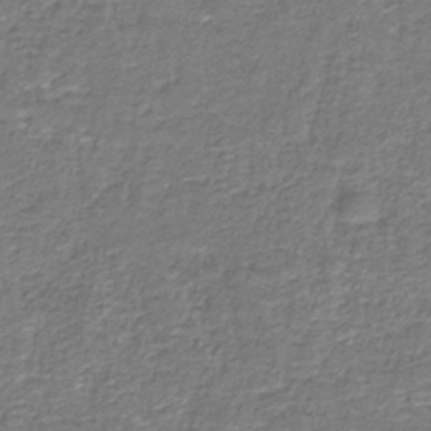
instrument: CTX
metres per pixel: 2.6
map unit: eAb
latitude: -36.7274
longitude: 52.5006
